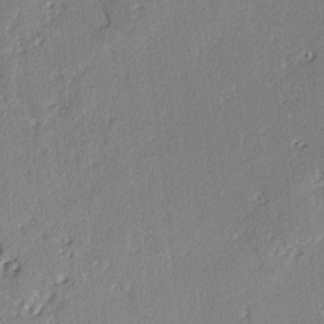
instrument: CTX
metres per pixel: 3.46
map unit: lAvf
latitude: -2.3117
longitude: -109.1214
